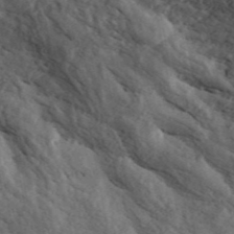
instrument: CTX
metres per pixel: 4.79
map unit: ANa
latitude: 44.9136
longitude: 38.6518
